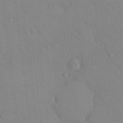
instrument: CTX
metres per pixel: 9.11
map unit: eHh
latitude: -0.1417
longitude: 17.5022
